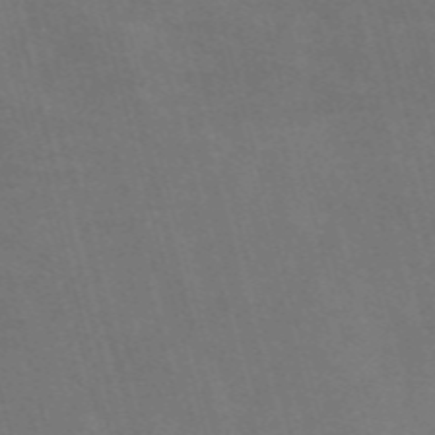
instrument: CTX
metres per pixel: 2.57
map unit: Nve
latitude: -57.9745
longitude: 64.5952
